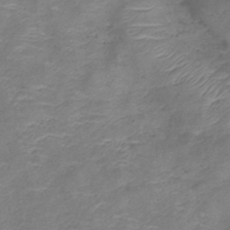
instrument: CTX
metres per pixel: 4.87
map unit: lHb
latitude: -41.6911
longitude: 78.7652
